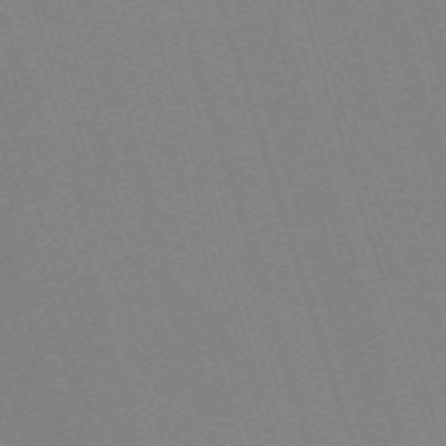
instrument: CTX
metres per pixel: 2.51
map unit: eHh
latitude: -62.9730
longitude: 50.6896
